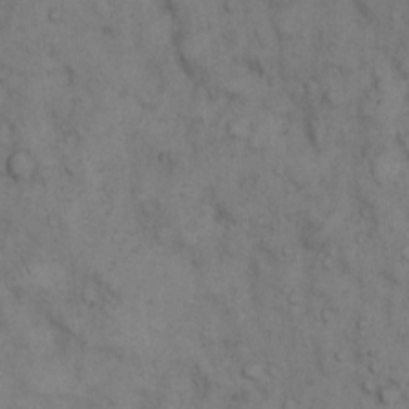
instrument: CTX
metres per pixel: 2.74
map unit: eHh
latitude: 13.4049
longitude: -63.4994
